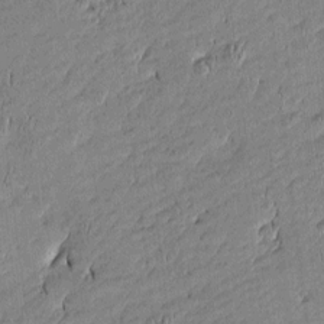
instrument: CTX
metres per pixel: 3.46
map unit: Htu
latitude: -5.9556
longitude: 176.6330
